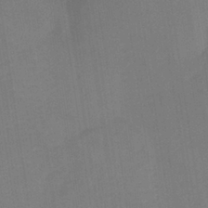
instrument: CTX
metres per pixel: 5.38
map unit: lHb
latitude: -35.2943
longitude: 66.8219
